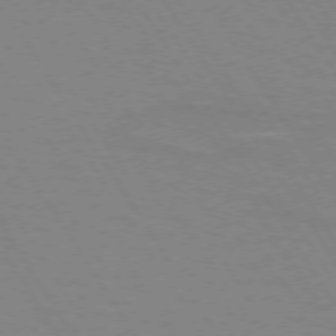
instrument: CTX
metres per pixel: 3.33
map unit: lApd
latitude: 73.7072
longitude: -56.1766
